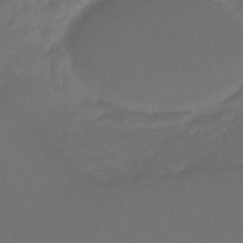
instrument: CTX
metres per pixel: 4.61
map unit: HNb
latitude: -47.1242
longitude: -35.3292
